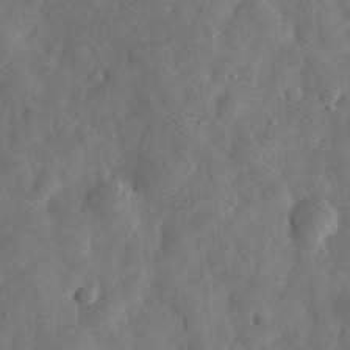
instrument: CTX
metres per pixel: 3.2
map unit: eHh
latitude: 31.7261
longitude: -75.5182
